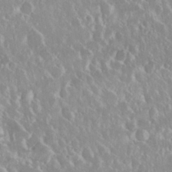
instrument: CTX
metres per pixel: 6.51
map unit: Nhu
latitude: 29.2537
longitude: -61.3670
